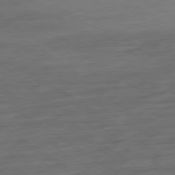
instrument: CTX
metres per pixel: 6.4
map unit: Ap
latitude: -79.8989
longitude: -53.4049
